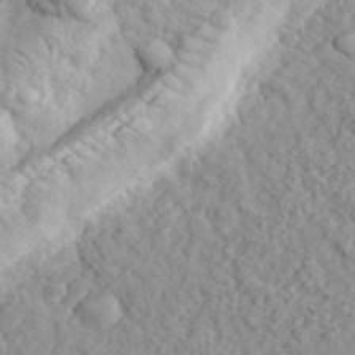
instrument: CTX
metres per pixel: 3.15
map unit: eHh
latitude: 35.9528
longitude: -79.4049
